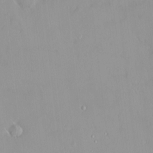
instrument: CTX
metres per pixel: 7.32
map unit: HNhu
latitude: 3.2726
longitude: 7.2565
